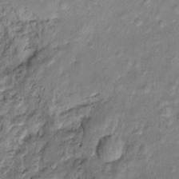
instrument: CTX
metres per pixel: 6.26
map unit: Htu
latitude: -4.9730
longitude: 158.5385
